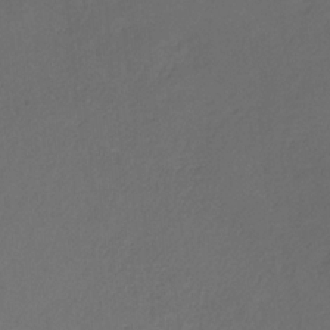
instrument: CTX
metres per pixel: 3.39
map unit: HNb
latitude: -31.6344
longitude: 58.7652
